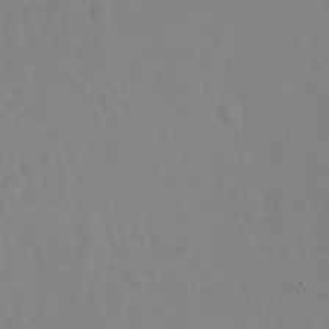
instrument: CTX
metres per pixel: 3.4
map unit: Ave
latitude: 11.0836
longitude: -104.5546
